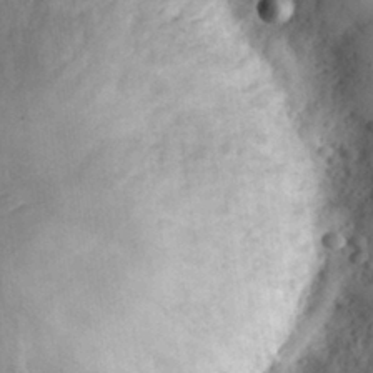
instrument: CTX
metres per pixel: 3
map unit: eHh
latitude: 30.5735
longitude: -73.2159
